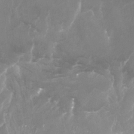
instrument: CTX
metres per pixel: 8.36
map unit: Nhu
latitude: -28.8030
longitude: -76.7624
